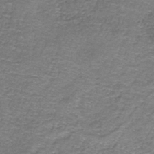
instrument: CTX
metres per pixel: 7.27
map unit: HNb
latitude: -37.3320
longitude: 50.8408
